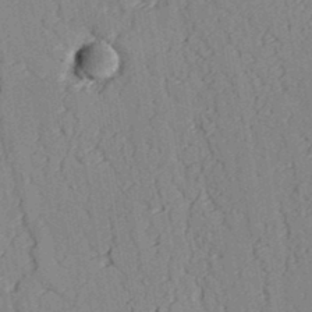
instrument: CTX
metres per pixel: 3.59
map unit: lAvf
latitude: 26.7246
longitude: -109.3481
